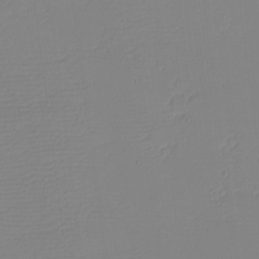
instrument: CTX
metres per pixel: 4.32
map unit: eHh
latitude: -4.1983
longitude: -81.3482
